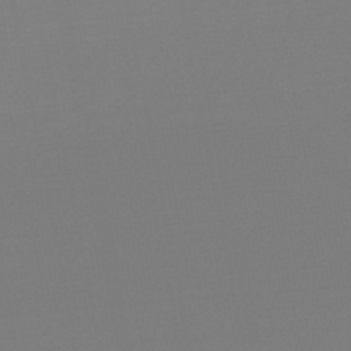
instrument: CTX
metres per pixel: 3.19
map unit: lHb
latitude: -48.9164
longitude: 66.8975
